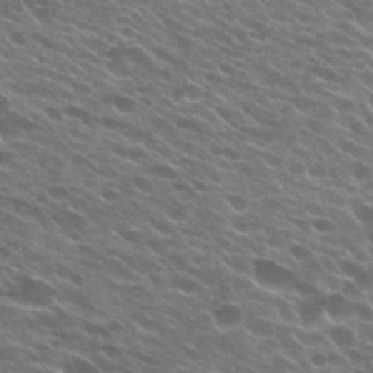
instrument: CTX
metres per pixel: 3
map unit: Hto
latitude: 24.6679
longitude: -37.6316
